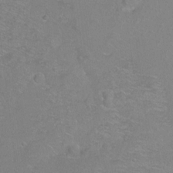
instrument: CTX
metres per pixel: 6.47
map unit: Ht
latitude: -8.4440
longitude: -36.6869
